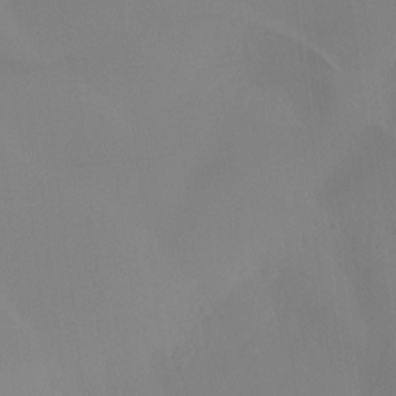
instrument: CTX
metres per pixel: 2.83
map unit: Ht
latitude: -15.2376
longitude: -55.5749
